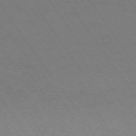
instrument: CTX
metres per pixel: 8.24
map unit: Ap
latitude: -74.0094
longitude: -70.7624
